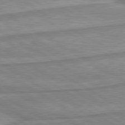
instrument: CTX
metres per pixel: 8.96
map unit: lApd
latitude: 80.3845
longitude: -172.6112
